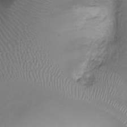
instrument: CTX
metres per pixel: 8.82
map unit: Nhu
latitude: -15.7289
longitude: -26.1011
